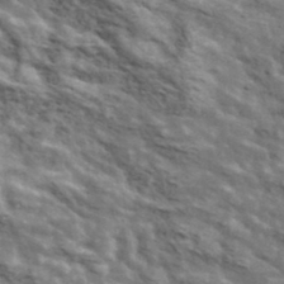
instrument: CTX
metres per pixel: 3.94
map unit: lHvf
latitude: 37.6316
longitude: -88.4790
